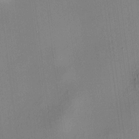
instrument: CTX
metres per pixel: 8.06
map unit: HNhu
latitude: 8.5168
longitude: 14.1228
